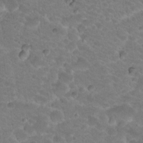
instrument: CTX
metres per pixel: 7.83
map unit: Hto
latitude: 19.2537
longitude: -32.9892
